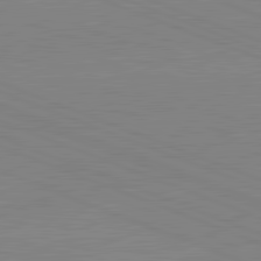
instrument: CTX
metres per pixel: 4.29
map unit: lApd
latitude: 81.9150
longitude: -157.8961
